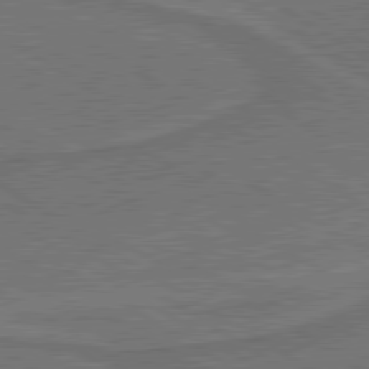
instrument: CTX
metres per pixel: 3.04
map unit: lApd
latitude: 79.9906
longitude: 165.3321
